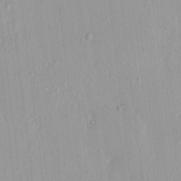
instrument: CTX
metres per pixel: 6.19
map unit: HNhu
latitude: 5.2537
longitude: 3.0108
